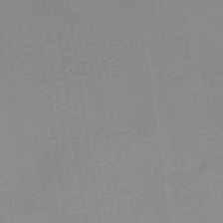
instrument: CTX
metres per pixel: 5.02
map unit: lHb
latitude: -34.8030
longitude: 64.9542
